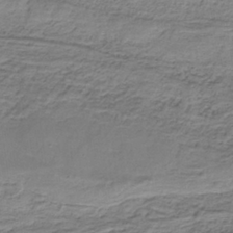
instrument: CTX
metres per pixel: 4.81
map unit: HNb
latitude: -35.4076
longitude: 57.9745
